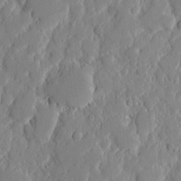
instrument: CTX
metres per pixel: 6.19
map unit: eHh
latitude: 6.4979
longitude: -72.5924
